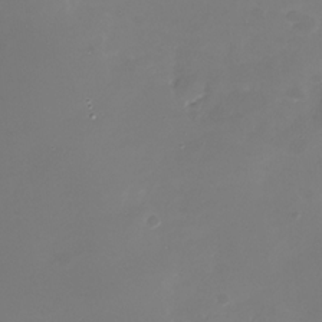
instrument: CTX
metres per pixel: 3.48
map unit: Nhu
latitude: -28.7085
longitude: -69.1592
